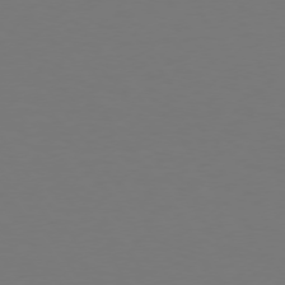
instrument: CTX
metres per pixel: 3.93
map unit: Hpe
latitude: 73.4994
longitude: -123.1781
